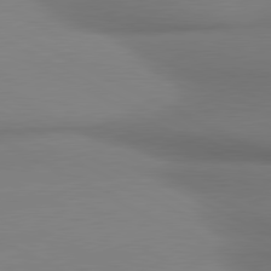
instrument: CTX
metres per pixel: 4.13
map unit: lApd
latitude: 80.8758
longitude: 177.3699
